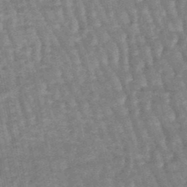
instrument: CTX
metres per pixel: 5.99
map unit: lHb
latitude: -47.5588
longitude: 78.4818
